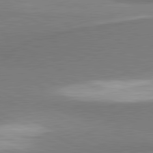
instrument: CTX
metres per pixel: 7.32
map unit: lApd
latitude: 81.3482
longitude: 165.1620
